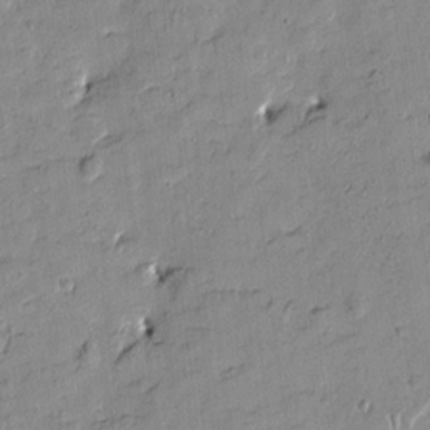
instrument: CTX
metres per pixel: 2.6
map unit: Htu
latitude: -2.8219
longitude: -175.9528
